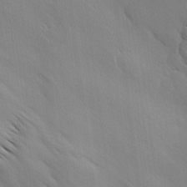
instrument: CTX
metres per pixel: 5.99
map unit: Ave
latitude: 12.4223
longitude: -105.8962
